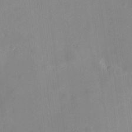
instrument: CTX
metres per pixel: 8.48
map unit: eHh
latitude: 4.3845
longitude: -68.4790
